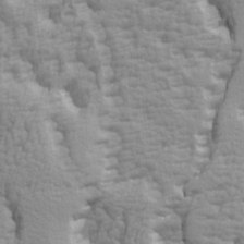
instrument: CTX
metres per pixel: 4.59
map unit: Ave
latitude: 14.5924
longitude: -131.3482
